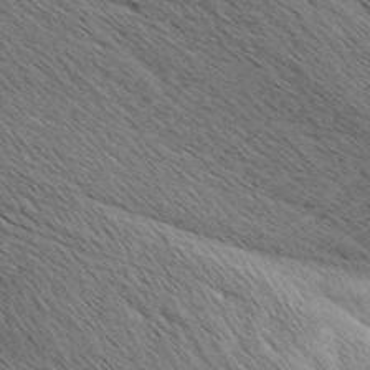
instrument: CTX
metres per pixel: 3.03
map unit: Aa
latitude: 6.6113
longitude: -137.8395
